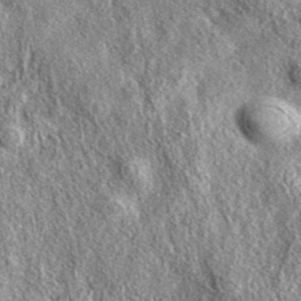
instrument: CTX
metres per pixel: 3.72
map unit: eAb
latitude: 38.0822
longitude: 109.4643
